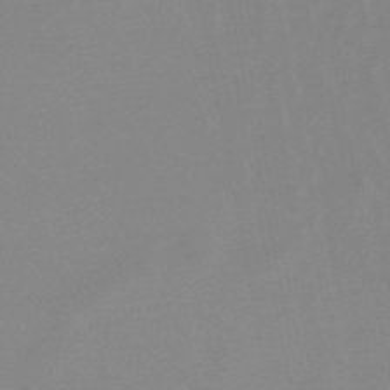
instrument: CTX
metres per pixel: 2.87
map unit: lHb
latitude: -48.6897
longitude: 72.0094
